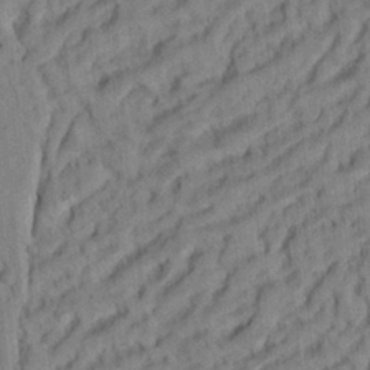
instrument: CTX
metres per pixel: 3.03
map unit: Ht
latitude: 8.2145
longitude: -76.1766
